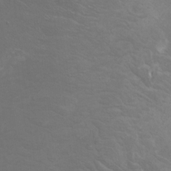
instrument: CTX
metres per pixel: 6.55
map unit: Htu
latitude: -7.2754
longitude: -65.6127
